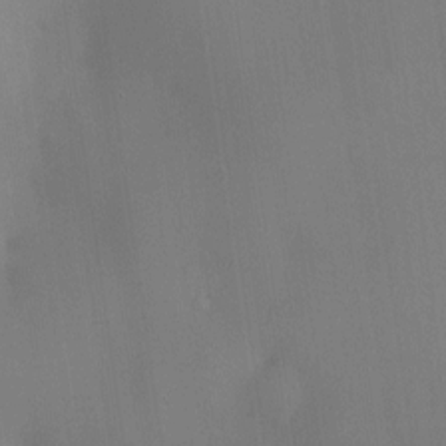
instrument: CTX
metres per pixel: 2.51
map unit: HNhu
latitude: 9.1592
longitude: 14.6708
